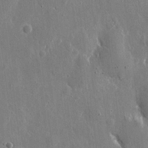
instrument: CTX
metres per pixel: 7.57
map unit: eHh
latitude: 11.0081
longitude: -69.6883
